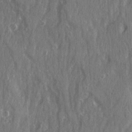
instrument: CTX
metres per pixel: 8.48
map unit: Ave
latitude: 22.5168
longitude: -133.8017
